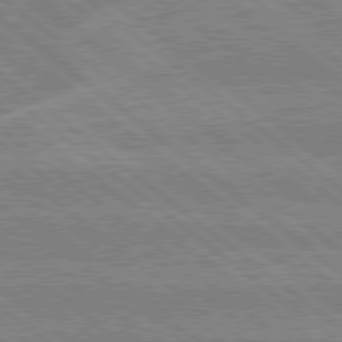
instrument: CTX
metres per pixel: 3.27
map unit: Hpe
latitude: 78.8758
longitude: -160.2711
